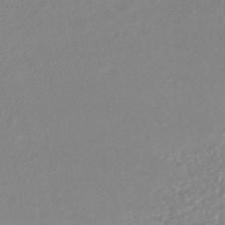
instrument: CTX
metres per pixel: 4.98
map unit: HNhu
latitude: -46.5007
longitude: 97.9178
